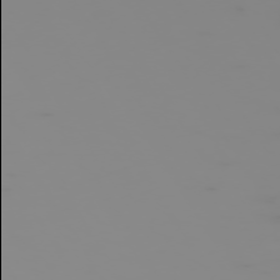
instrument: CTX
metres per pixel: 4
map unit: Hpe
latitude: -74.5385
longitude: 6.0094
